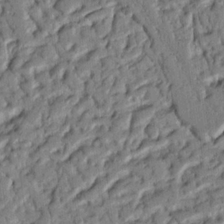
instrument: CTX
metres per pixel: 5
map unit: Nhu
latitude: 20.0444
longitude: -78.0822
